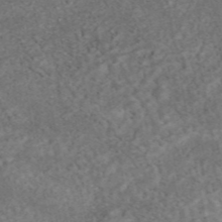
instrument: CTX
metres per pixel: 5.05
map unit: eAb
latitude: 45.0647
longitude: 124.0661
